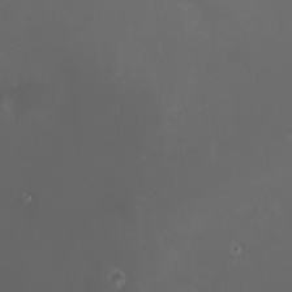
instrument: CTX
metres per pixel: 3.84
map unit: HNhu
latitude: 8.2334
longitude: 10.7274
